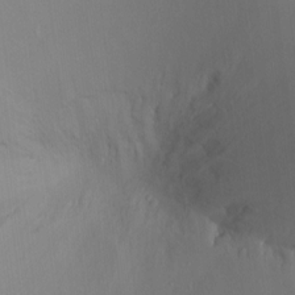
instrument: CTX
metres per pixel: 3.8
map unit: Ht
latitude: -7.5966
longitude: -34.3467
